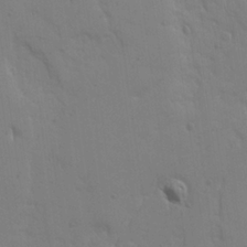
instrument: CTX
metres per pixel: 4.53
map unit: Ave
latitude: 23.3293
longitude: -135.8394
